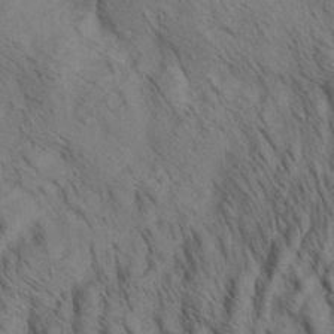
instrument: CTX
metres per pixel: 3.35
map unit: lAa
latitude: 22.0822
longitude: -138.8002
